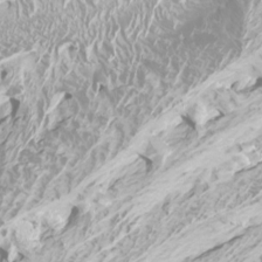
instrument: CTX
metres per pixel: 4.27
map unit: Htu
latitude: -5.0486
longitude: -72.6680
